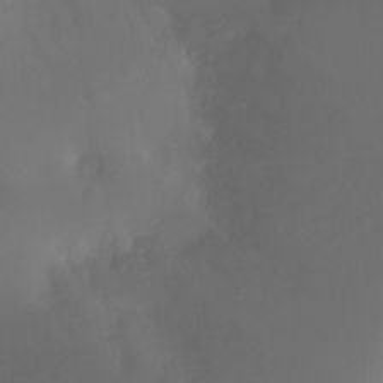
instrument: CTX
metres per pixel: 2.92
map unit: Ht
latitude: -17.7289
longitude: -46.4412
